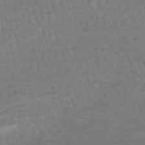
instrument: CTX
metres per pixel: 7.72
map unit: HNhu
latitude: -45.2187
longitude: 98.0283
